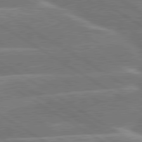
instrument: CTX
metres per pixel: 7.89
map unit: lApd
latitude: 79.9717
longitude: -130.8947
